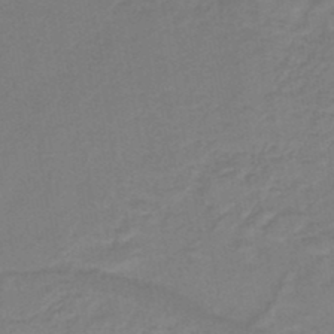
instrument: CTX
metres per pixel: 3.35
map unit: HNb
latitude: -46.9919
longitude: -39.1214
